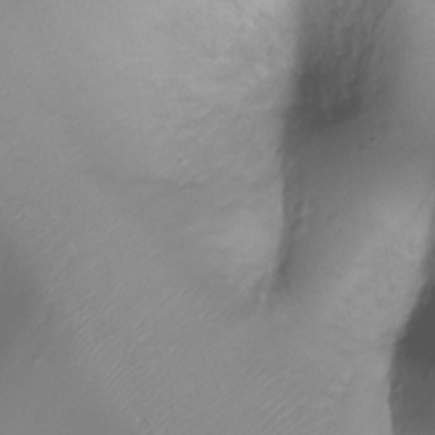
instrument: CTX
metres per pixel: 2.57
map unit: Ht
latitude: -17.7478
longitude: -44.4601
